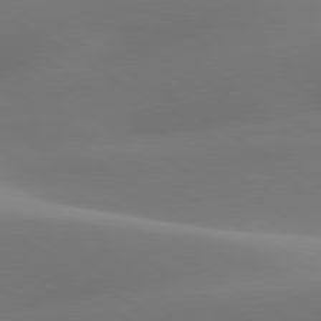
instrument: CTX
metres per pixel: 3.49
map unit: lApd
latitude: 79.8017
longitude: -93.2915
